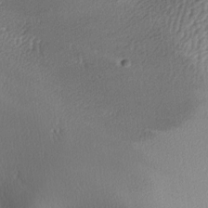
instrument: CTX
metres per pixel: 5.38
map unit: lAa
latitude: -5.8611
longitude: -123.2537
